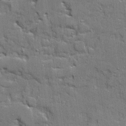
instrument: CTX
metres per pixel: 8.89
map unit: Ave
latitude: 20.2901
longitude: -128.8191
